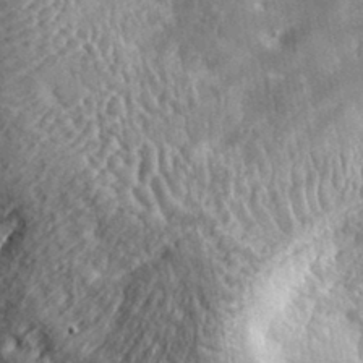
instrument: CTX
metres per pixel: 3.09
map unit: lHvf
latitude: 34.1011
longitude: -86.5168
